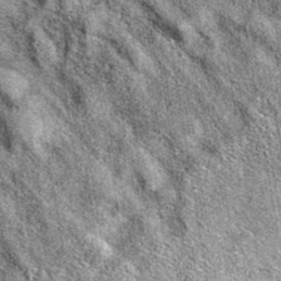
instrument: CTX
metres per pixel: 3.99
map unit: eAb
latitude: 37.7072
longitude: 105.8044
